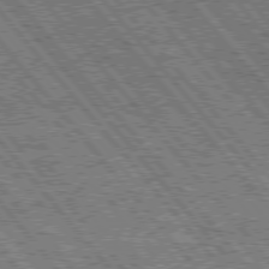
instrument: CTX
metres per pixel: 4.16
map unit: Hpe
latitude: 76.4412
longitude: -168.6302
